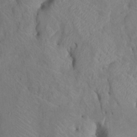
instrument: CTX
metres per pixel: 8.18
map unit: Htu
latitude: -6.3495
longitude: 145.0109
